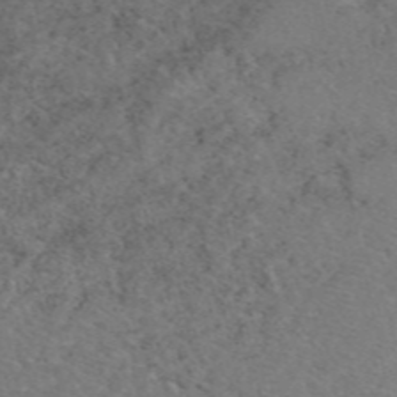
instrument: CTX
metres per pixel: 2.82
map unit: eAb
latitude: 48.8947
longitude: 108.3495
